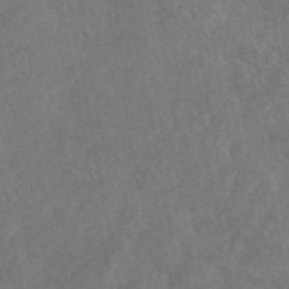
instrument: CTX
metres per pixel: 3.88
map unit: eAb
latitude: 47.1026
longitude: 127.5399
